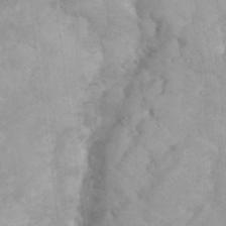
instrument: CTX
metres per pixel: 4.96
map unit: eHh
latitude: 35.1781
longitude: -62.6680
